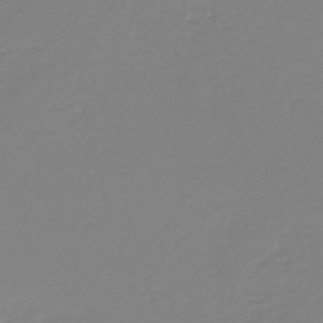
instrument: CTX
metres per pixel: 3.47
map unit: HNb
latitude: -45.4265
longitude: 54.4251
